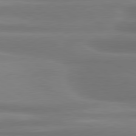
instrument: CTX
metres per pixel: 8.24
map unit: lApd
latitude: 80.6868
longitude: -135.4048
